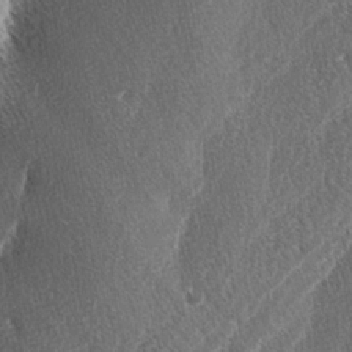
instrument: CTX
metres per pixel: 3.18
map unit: lAa
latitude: -3.8044
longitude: -129.1781
